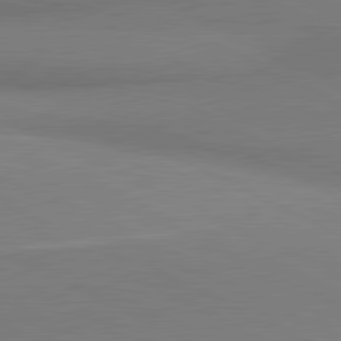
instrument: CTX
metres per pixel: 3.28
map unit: lApd
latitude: 81.2537
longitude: 162.5951
